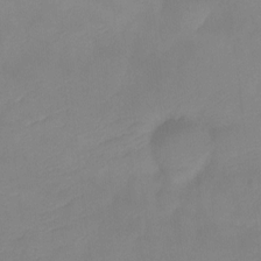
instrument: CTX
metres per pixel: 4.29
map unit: Ht
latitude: -8.8030
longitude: -34.4979
